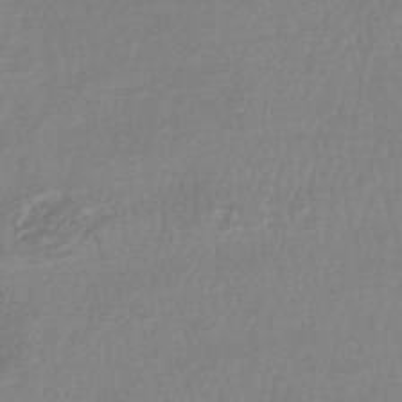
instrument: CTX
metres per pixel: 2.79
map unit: HNhu
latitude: -48.0094
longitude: 98.5196
